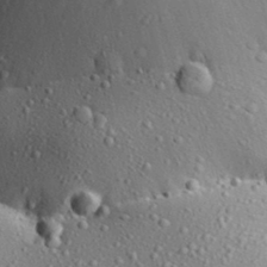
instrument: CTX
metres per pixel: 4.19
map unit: Aa
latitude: 31.2726
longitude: -134.3467
